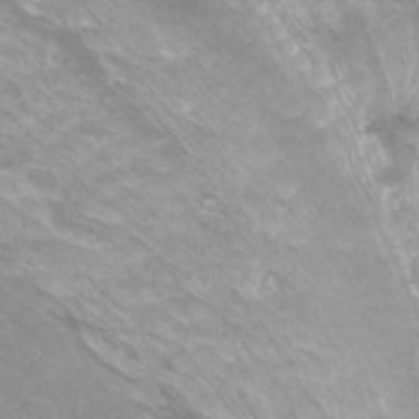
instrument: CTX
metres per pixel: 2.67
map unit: Htu
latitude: -10.7274
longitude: -74.5924
